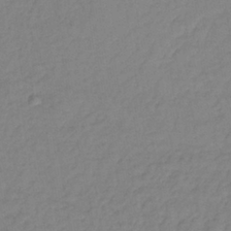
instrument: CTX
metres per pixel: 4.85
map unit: lHb
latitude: -37.0864
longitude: 68.8974
